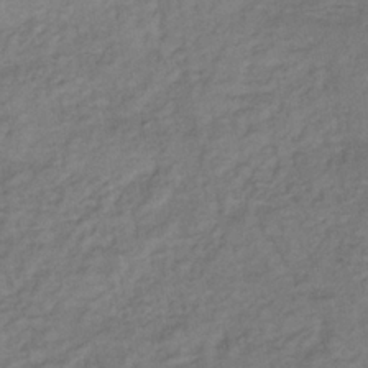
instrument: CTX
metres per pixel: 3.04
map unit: lHb
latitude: -33.9367
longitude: 65.1431
